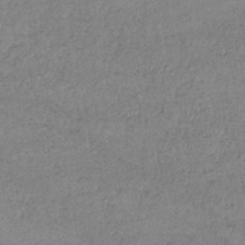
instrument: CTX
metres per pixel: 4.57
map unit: lHb
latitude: -46.2172
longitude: 62.2550
